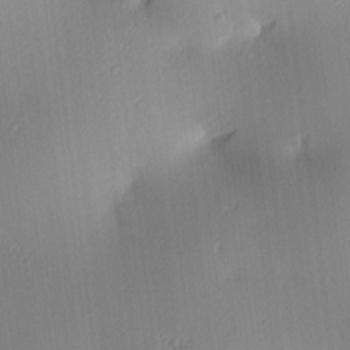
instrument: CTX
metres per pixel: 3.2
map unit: lAa
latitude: 2.9891
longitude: -116.1200
